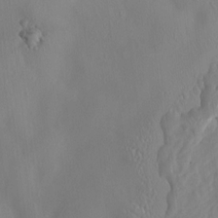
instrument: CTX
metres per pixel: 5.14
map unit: HNhu
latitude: 3.3670
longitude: -5.2726
